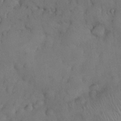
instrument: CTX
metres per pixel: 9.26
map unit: Nhu
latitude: 28.3089
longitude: -67.8583
